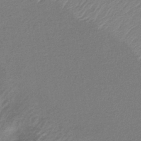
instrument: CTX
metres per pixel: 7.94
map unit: lHb
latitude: -42.7841
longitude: 80.7463
